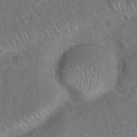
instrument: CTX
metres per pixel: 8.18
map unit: Hto
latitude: 19.9528
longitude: -50.9135
